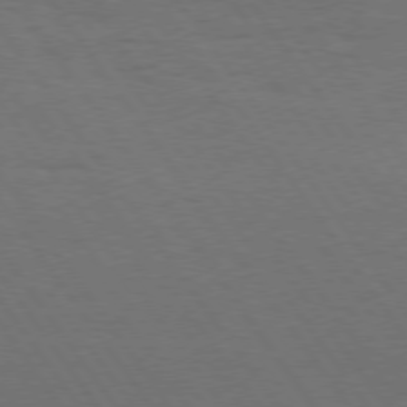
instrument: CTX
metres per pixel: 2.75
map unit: Hpe
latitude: 74.8758
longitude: -140.7246
